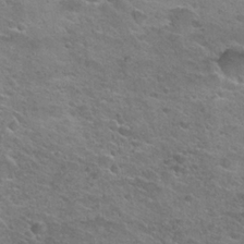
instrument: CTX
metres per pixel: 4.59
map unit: Hto
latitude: 24.9702
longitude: -49.8016
